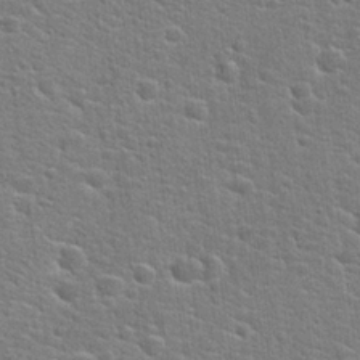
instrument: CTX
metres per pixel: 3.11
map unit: Hto
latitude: 21.8961
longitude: -44.2333
